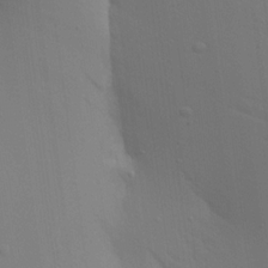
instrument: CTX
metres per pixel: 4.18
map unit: Aa
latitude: 16.8947
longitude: -147.5560
